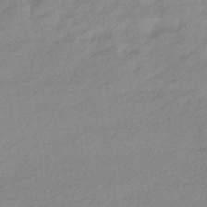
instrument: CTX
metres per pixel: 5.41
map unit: HNhu
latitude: -43.1431
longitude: 95.6155
